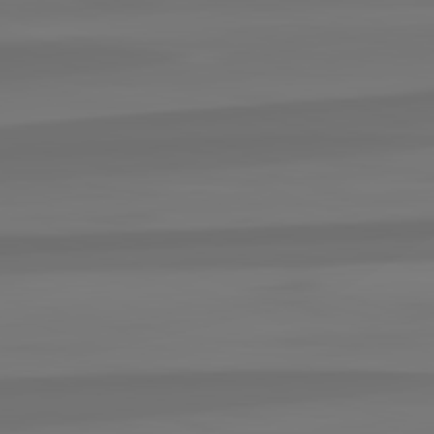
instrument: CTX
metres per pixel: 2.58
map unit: lApd
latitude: 82.6490
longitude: -177.4048
